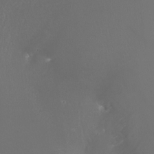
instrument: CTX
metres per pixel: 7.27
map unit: Nhu
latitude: -7.6910
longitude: -91.5182
